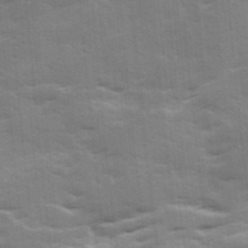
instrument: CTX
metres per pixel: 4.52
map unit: Ave
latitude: 12.1767
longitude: -102.3467
